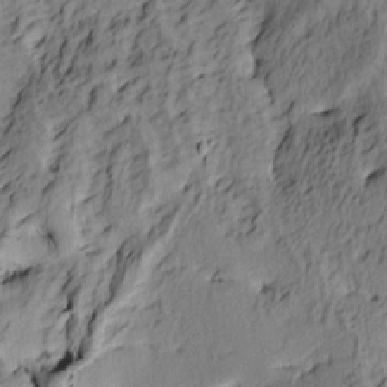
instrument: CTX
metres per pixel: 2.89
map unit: lAa
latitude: 4.1767
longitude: -113.9150
